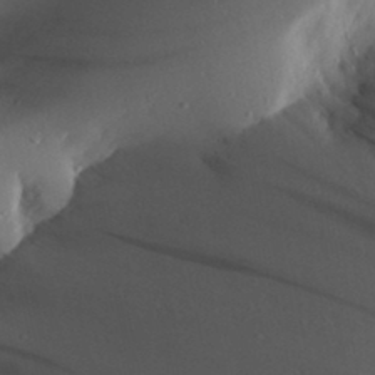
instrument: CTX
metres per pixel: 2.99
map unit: Aa
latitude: 23.9906
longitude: -131.2915
